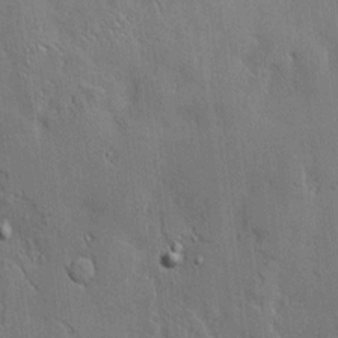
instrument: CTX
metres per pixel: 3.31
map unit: Htu
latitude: -9.2565
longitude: 176.3117
